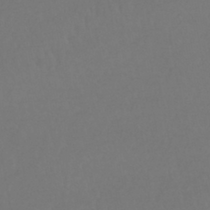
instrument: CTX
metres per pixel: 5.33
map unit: lHb
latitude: -42.1038
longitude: 65.3888
